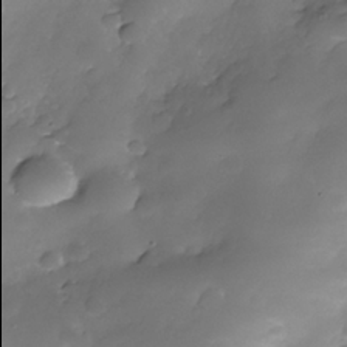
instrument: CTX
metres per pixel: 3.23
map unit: Nhe
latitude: -35.4832
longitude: -145.9906
